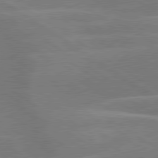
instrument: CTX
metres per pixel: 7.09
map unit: lApd
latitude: 79.6505
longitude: -122.6301
